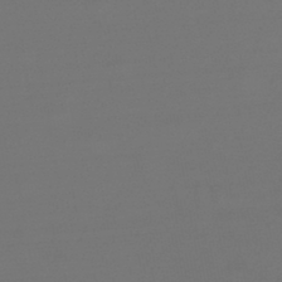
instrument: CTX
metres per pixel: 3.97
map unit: lHb
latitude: -45.4454
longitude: 76.3306
